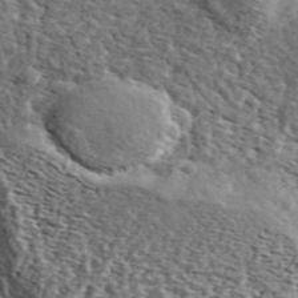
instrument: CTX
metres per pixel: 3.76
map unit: ANa
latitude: 43.8394
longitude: 45.4265
